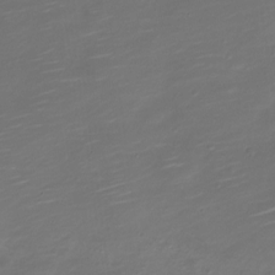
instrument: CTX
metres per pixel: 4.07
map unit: Nve
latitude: -20.7841
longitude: 105.5021
